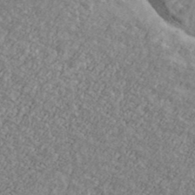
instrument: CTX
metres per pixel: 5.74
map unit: Ave
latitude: 39.7261
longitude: -110.1767
